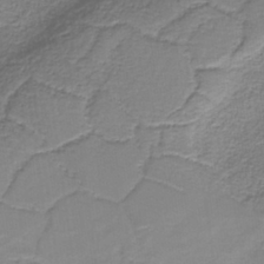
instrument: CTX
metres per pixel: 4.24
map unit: eAb
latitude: -37.7099
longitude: 52.7841
